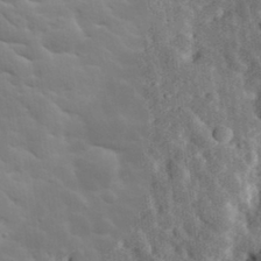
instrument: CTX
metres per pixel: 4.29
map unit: lHvf
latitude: 33.2348
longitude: -82.4978
